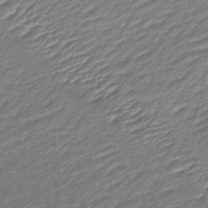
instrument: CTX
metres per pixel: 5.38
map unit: lHb
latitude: -41.9556
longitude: 76.1039
